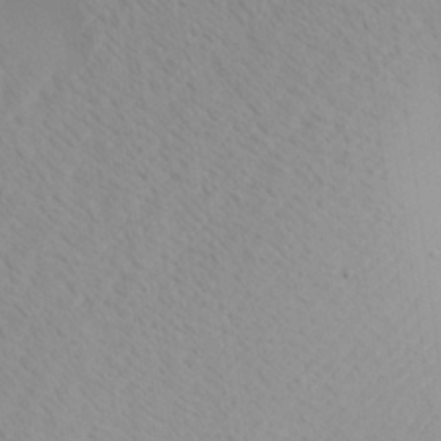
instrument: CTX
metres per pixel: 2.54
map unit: Aa
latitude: 21.5371
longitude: -143.8206
